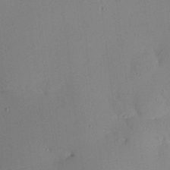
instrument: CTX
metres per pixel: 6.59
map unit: Nhu
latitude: 16.4412
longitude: -78.8380
